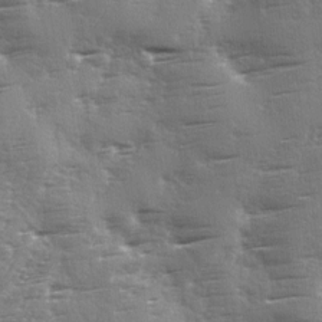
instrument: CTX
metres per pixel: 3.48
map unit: Ave
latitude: 1.9717
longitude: -111.2726
